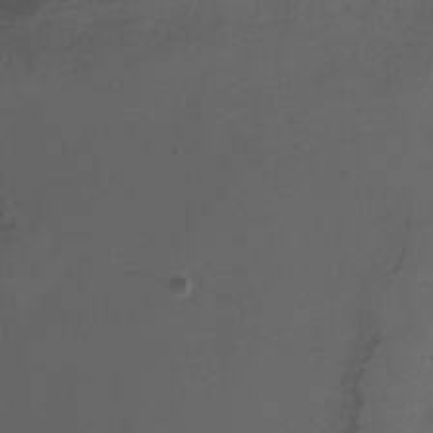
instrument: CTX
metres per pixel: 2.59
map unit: Ht
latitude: 1.9150
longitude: -33.8961
